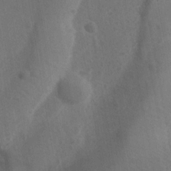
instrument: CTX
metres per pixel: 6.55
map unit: Ave
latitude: -8.8597
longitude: -121.1970
